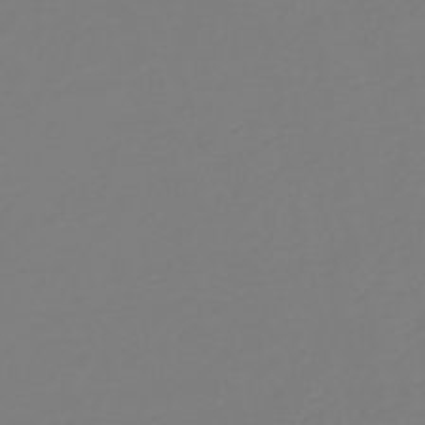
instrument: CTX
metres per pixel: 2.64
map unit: HNb
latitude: -46.4629
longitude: 55.4077
